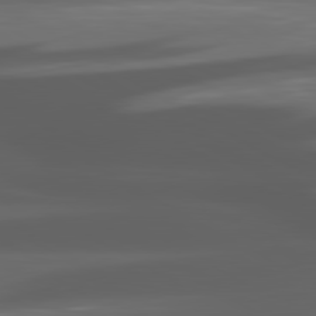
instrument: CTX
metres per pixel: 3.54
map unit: lApd
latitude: 80.4601
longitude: -144.2522
